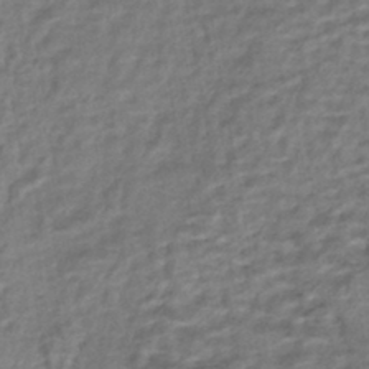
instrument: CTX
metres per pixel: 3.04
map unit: HNhu
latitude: -44.1795
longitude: 102.0094
